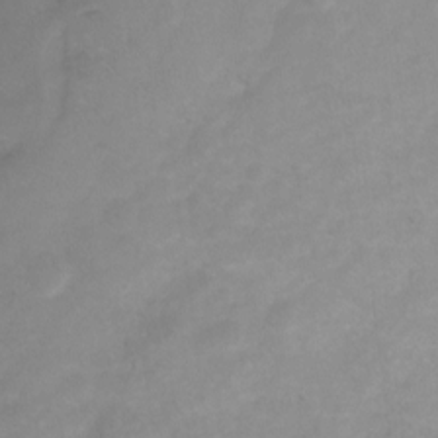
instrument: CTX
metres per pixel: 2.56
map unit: Ht
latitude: 2.4223
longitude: -35.0647
